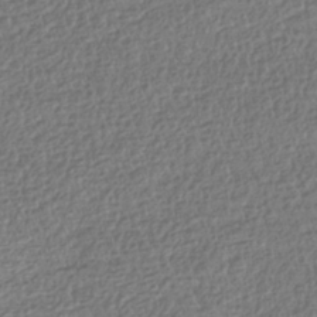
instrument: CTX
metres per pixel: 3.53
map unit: HNhu
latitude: -42.6707
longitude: 106.5952
